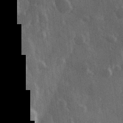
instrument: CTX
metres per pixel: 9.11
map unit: Hve
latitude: 26.8758
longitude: 147.3132
